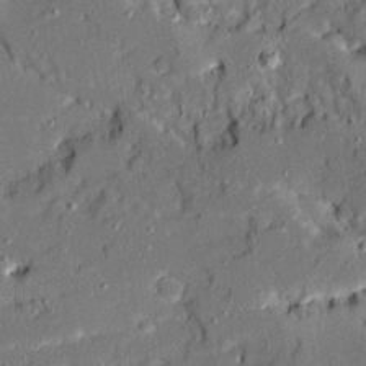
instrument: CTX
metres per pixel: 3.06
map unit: Ave
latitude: 19.1970
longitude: -128.4412
